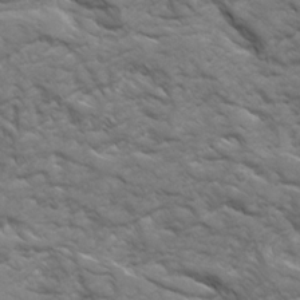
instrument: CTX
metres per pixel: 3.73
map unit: Ave
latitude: 16.8569
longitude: -131.6694
